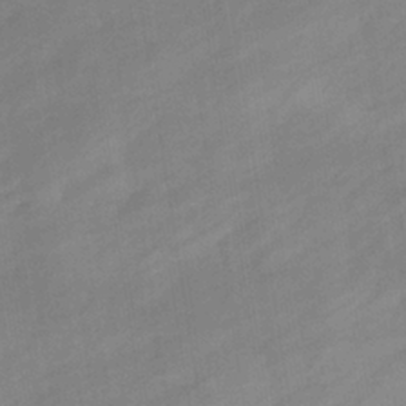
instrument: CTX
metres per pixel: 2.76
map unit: eHb
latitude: -37.3509
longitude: 79.3887
